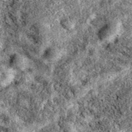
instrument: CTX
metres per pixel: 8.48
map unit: eAb
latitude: 38.7813
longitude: 111.7100
